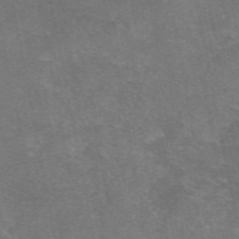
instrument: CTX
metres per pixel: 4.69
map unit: eAb
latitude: 47.4049
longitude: 104.3306
